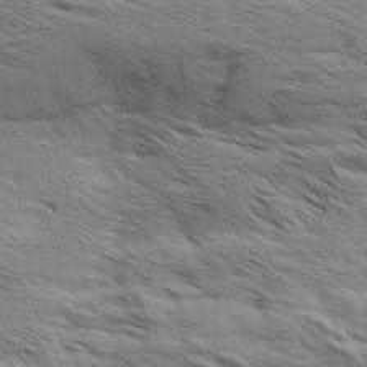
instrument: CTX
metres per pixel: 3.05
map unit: Aa
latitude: 8.0444
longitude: -139.3671
